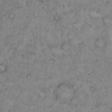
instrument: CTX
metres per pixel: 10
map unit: Hto
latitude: 12.6113
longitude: -58.5357
